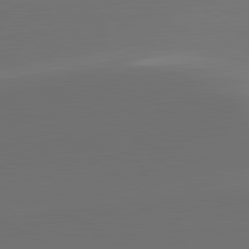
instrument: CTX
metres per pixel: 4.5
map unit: lApd
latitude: 81.5938
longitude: 152.7085
